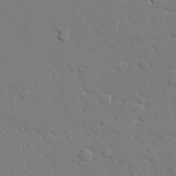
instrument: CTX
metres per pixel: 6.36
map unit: lAvf
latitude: 28.8002
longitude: -108.3656
